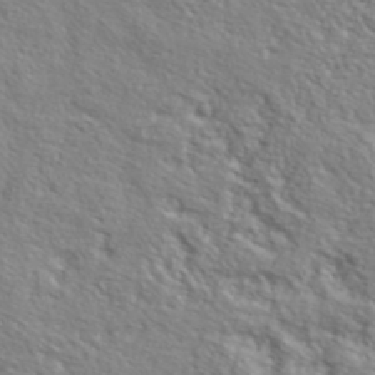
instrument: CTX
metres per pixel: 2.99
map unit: lHvf
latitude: 40.9513
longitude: -88.1767
